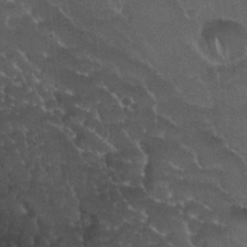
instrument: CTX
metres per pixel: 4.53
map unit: Nhu
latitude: 30.7058
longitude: -54.6112
